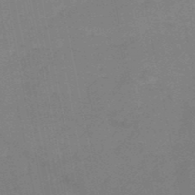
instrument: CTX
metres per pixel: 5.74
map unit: HNb
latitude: -50.9731
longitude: -42.5924
